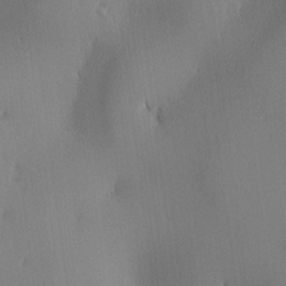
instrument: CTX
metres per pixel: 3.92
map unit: lAa
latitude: 1.9150
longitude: -116.8569
